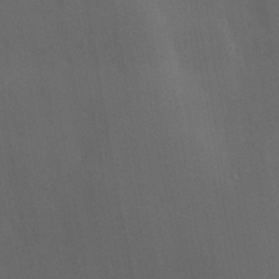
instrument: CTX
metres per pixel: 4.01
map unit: Nve
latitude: -7.7288
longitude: 174.2172
